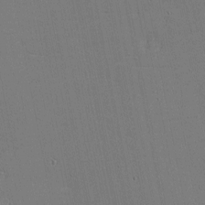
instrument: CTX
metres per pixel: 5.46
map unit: eHh
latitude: -4.3684
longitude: -80.8569
